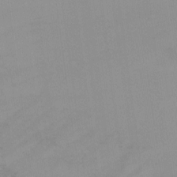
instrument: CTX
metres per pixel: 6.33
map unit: Ht
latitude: -16.6519
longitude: -49.1781
